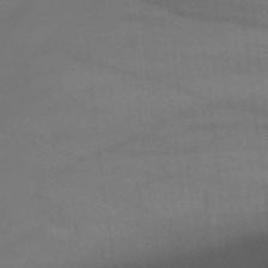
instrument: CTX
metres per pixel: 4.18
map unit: lHb
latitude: -42.9919
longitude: 70.1795
